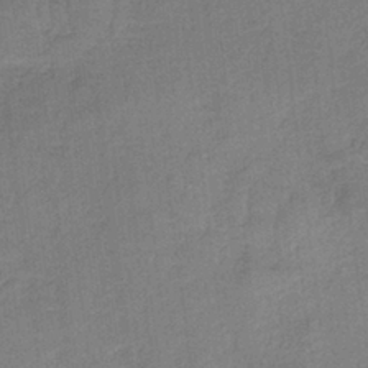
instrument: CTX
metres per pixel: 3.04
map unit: HNb
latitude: -36.4629
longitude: 56.8408
